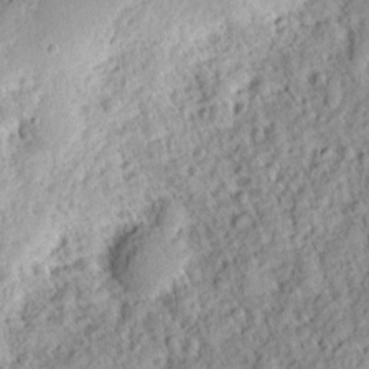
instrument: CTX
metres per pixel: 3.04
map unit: Ht
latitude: 8.5735
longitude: -75.1025
